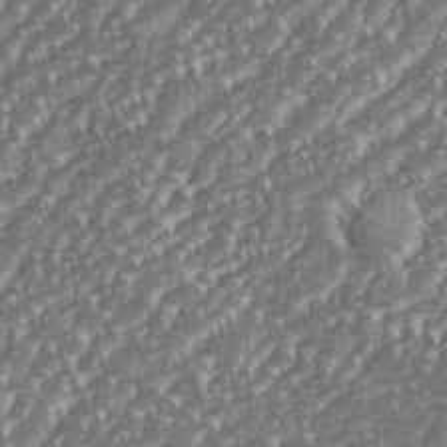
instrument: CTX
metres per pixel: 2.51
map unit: eHh
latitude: 35.9717
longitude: -133.1214
